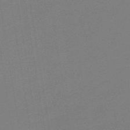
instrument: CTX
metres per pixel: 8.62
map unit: lHb
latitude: -46.0283
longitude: 58.8785
